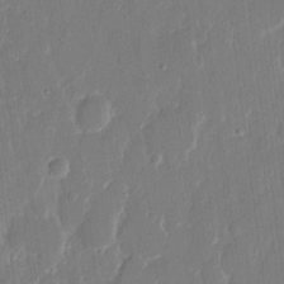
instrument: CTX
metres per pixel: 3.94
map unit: eHh
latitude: 13.5371
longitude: -70.7246
